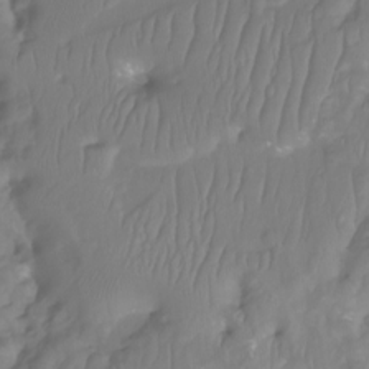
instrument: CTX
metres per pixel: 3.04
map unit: Nhu
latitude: -12.9164
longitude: -63.4049
